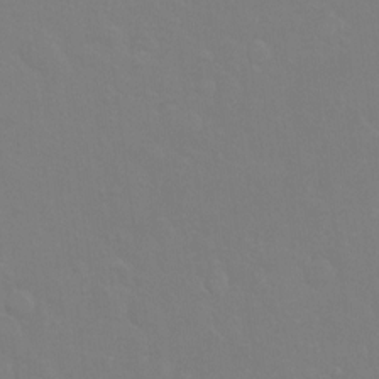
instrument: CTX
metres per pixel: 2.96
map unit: Hto
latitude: -7.3131
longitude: -38.3467
